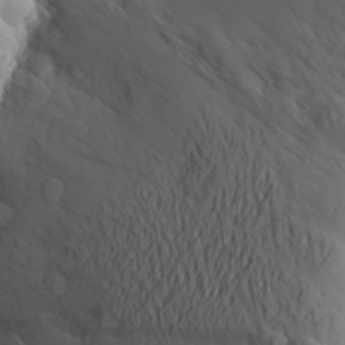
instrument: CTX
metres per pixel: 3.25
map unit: Aa
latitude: 24.1388
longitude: -146.1389
